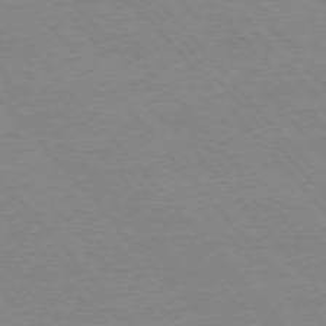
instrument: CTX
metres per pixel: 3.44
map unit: Ap
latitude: -76.1606
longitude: -86.6112
